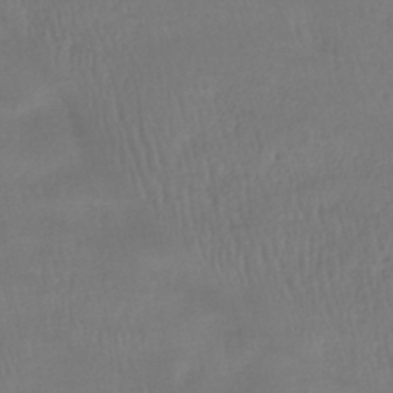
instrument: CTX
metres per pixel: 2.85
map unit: HNhu
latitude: -45.1242
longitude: 97.0109
